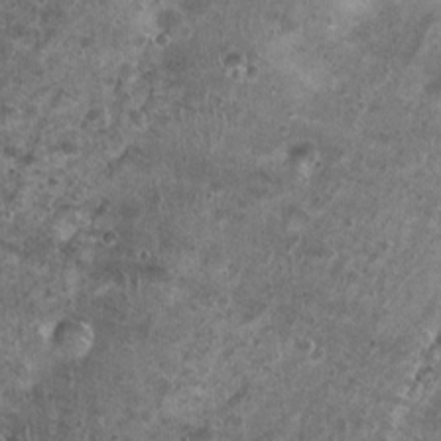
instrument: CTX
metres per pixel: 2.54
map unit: Nhu
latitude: 1.1214
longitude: -16.0822
